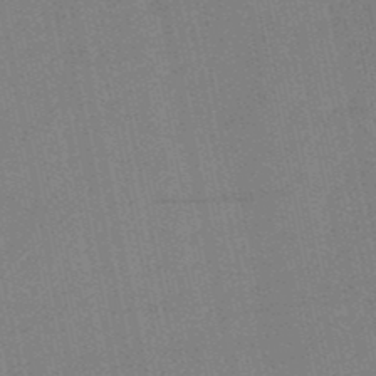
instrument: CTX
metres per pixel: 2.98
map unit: lHb
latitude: -50.8786
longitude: 79.4643
